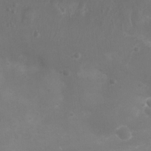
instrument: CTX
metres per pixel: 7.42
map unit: Nhu
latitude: 6.9892
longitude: -19.3103
